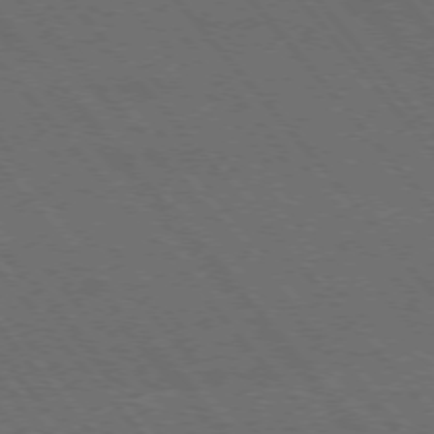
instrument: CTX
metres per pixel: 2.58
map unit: Hpe
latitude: -76.1417
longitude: -16.5546
